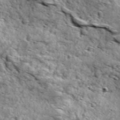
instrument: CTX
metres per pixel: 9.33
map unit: Ave
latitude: 18.9513
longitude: -134.7624
